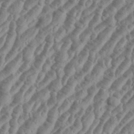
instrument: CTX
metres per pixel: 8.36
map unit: eHh
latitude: 36.3090
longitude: -135.9528
